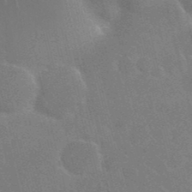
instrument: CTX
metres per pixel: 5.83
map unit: Nhu
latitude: 28.1200
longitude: -62.1389
